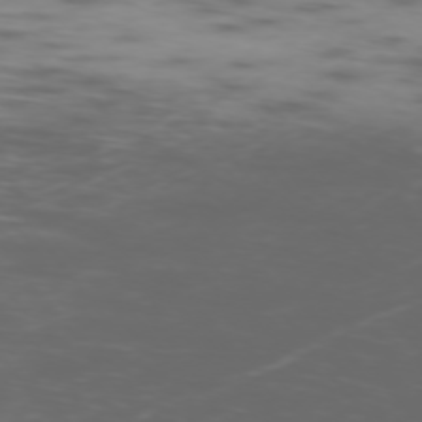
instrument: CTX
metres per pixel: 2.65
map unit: Ap
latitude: -75.4833
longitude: -67.8961
